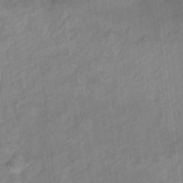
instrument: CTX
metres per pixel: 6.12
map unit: Ht
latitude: 12.1578
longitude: -40.4034
